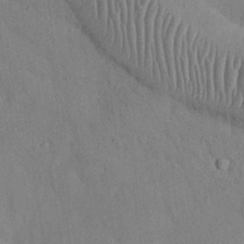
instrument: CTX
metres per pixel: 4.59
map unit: Nhu
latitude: 27.0836
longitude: -69.6127
